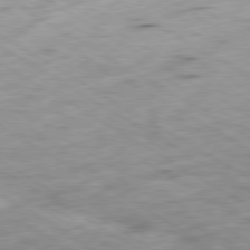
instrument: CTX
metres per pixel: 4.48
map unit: Ap
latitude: -80.4629
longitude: -72.1956
